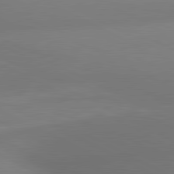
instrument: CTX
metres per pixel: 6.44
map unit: lApd
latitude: 81.0080
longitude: 132.3685
